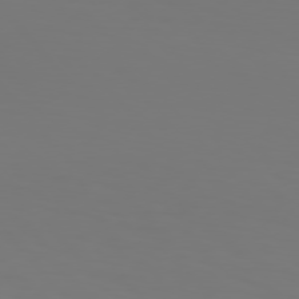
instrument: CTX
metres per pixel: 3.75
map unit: Hpe
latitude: 76.0822
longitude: -132.8380
